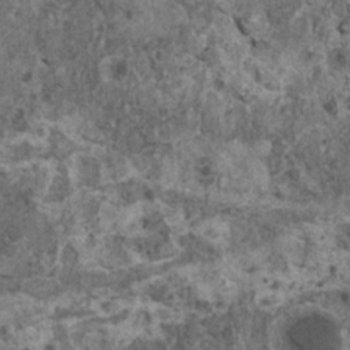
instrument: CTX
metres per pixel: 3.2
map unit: HNhu
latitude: 1.5182
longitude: 4.5573
